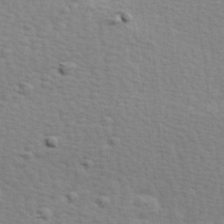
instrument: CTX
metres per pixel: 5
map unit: Hve
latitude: 25.9528
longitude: -93.9717
